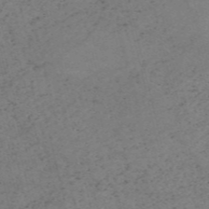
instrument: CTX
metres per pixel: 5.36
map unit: HNb
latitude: -55.0487
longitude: -47.3104
